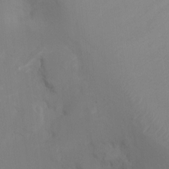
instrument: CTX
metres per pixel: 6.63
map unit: Ht
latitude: -8.3873
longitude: -30.3657
